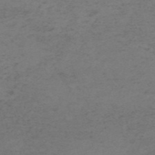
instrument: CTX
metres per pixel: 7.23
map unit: HNb
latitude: -55.0487
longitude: -46.5735
